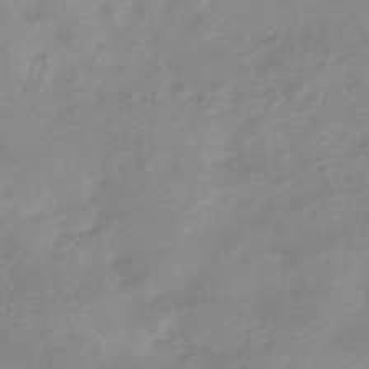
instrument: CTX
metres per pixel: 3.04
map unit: HNhu
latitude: -42.0661
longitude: 90.9353
